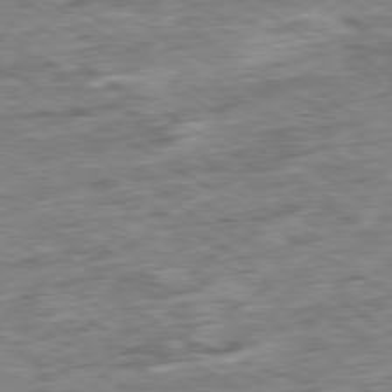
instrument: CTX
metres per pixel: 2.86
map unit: Ap
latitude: -80.0283
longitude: -84.6680
